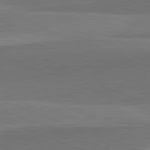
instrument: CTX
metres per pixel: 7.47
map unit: lApd
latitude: 82.4034
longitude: 137.1809
